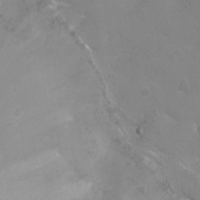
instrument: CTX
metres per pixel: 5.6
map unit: Ht
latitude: 1.2726
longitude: -33.9906
